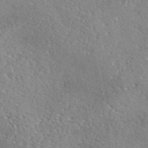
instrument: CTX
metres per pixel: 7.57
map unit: eAb
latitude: 45.2915
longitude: 111.7288
